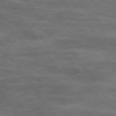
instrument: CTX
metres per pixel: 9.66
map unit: Hpe
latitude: 74.3845
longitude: -143.1025
